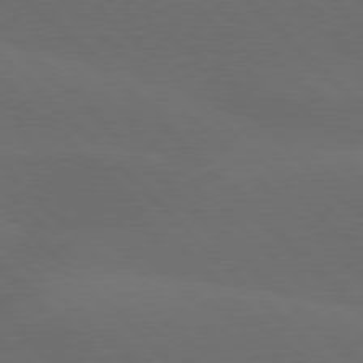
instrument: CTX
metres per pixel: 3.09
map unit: lApd
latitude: 77.6316
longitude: -52.8002
